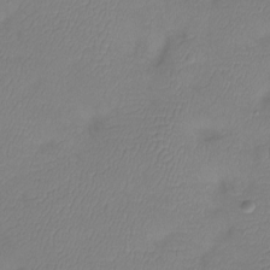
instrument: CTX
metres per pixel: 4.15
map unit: Htu
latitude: -13.6533
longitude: -45.3292
